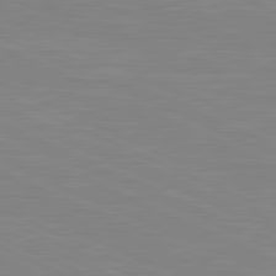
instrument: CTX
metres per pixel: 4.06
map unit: lApd
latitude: 81.4426
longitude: -168.4790
